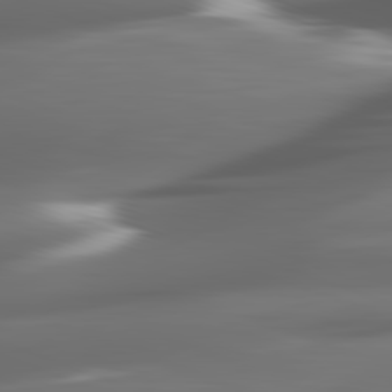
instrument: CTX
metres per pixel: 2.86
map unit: lApd
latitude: 82.1955
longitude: -148.6113
